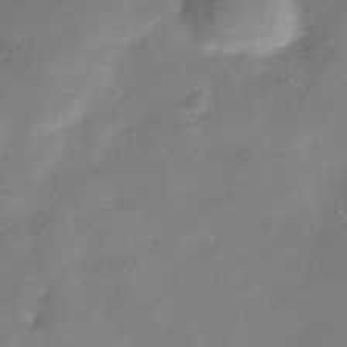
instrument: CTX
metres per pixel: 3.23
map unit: Hve
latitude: -31.1053
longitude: 89.5399
